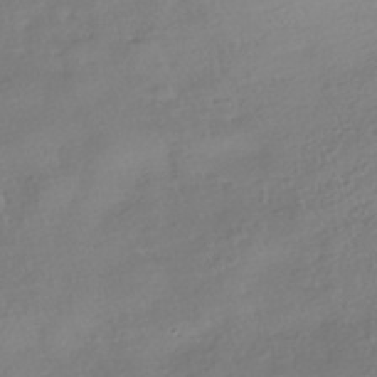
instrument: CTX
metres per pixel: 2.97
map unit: HNhu
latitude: -41.2187
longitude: 97.9178
